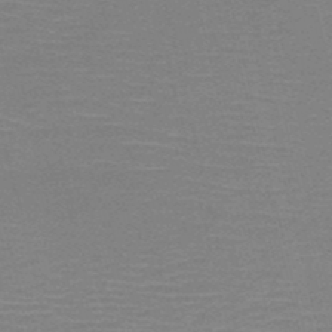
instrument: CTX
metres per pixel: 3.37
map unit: HNb
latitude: -49.8234
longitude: -42.3089
